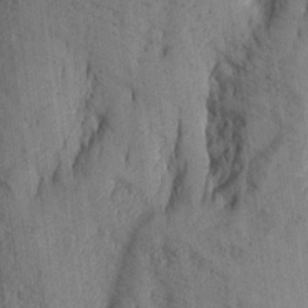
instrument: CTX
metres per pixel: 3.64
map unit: Aa
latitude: 15.6316
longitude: -147.0837
